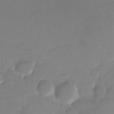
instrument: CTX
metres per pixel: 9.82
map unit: Nhu
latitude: -28.2928
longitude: -78.9703
